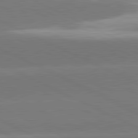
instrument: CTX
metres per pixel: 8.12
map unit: lApd
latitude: 81.4993
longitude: -154.1200
